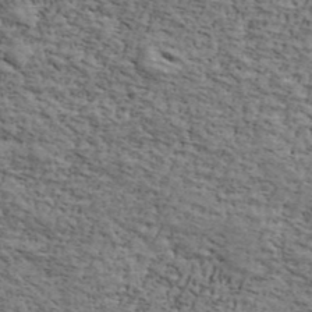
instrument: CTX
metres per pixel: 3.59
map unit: Ave
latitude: 41.8961
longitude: -110.0822
